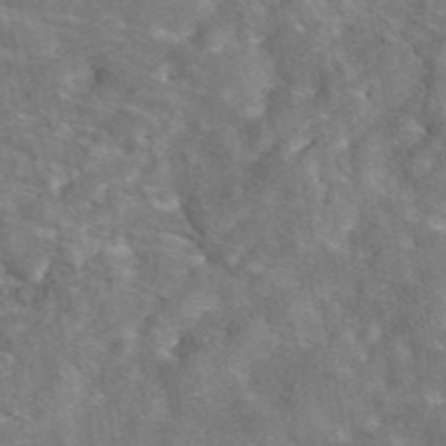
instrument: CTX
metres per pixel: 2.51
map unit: eAb
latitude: 44.4034
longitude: 110.7463
